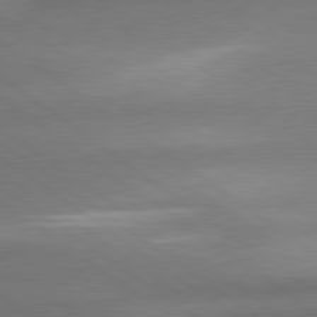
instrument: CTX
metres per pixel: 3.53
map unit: lApd
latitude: 79.9906
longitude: -167.7071
